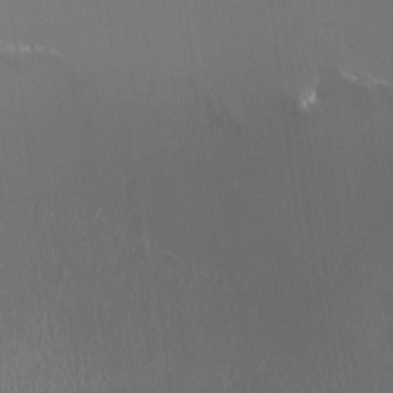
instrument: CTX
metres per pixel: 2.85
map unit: HNhu
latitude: -0.4818
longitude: 4.5573
